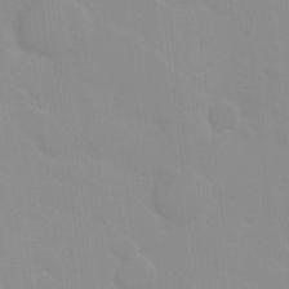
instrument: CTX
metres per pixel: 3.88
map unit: Hto
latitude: 16.3278
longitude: -39.2537
